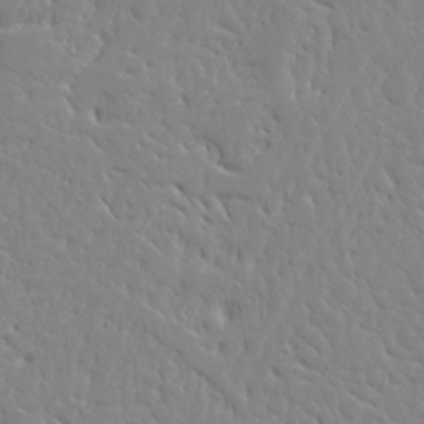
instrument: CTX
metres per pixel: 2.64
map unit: Ave
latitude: 12.9325
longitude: -137.4049
